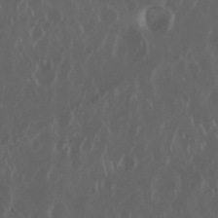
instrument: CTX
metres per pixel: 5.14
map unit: Nhu
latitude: 30.1200
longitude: -59.7450
